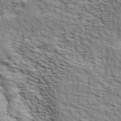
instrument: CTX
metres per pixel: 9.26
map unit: ANa
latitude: 40.8380
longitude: 30.0472
